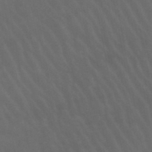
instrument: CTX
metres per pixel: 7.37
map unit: lHb
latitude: -47.8800
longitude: 75.4455
